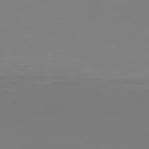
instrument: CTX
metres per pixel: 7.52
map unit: Hpe
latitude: 77.9528
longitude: -137.9150
